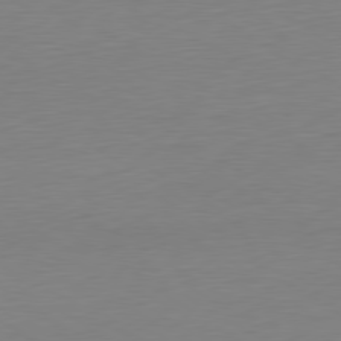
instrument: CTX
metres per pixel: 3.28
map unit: Ap
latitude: -80.4818
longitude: -68.1956
